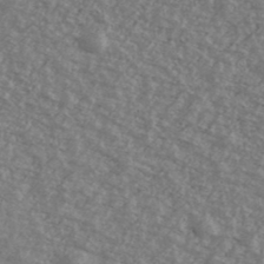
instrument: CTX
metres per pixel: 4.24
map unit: Ave
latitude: 40.6868
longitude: -109.4804
